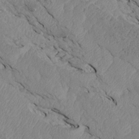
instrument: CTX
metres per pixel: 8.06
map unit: Htu
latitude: 3.7638
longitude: 153.0297
